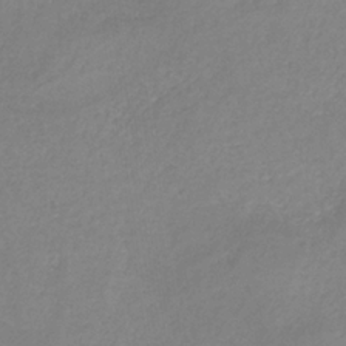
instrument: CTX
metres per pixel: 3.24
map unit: HNb
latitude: -33.8612
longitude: 54.9731
